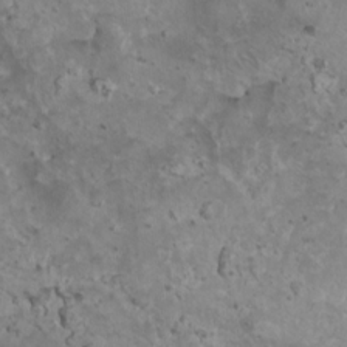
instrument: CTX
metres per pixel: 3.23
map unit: HNhu
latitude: 3.5749
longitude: 4.5573
